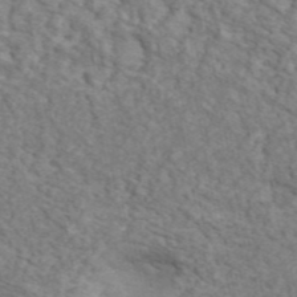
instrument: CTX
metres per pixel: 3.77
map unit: ANa
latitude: 45.8961
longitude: 29.6911
